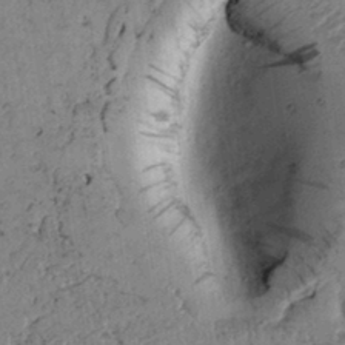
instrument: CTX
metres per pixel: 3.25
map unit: lAvf
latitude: 5.5749
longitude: 160.2928
